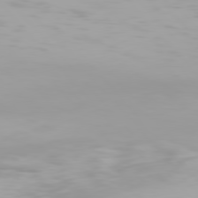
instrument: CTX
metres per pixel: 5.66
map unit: Hpe
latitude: 77.4993
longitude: -165.9528
